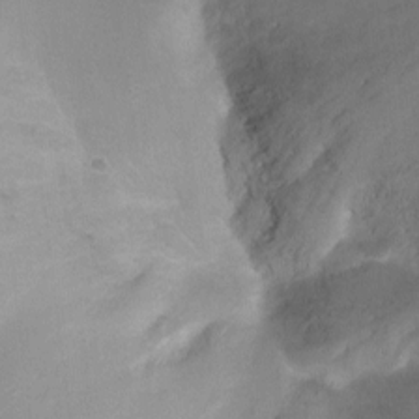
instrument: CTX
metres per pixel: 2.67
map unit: Ht
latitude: -10.3306
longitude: -28.2144
